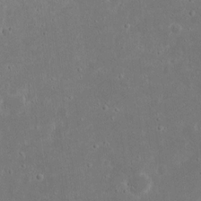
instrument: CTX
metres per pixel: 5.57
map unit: eHh
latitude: 17.2159
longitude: -72.0255
